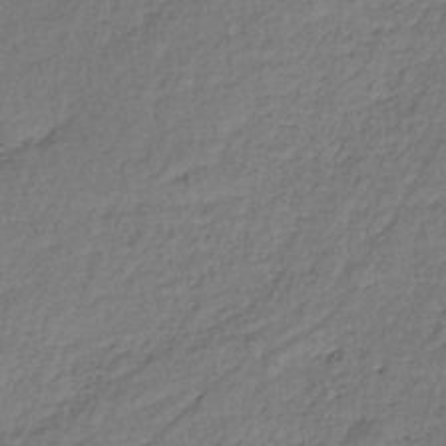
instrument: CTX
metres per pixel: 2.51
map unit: lHb
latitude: -35.3510
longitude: 63.5210
